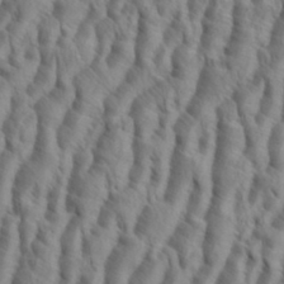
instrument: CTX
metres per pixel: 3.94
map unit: eHh
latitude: 34.6679
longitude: -138.3656
